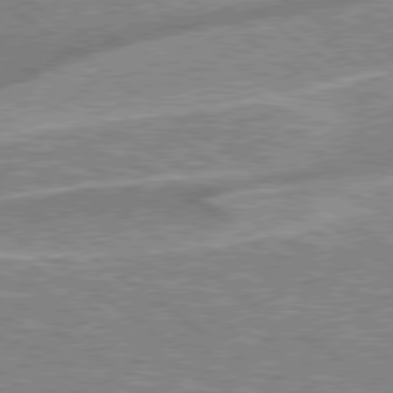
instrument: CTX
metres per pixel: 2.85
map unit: Hpe
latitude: 78.9136
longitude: -171.7638
